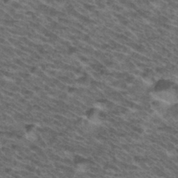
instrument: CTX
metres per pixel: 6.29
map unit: Hto
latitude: 34.2900
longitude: -40.3089
